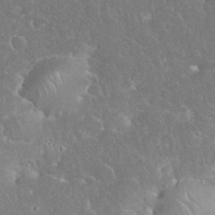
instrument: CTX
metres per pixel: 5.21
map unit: eHh
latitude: 35.1970
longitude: -64.0255
